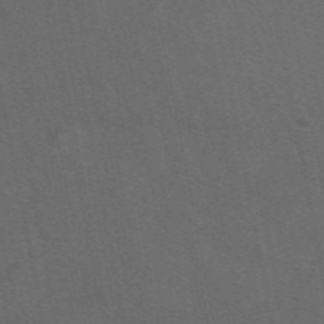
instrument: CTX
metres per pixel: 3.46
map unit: eAb
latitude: 47.4616
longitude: 116.5573
